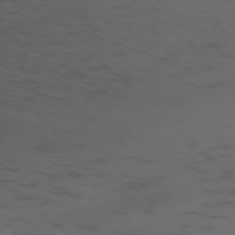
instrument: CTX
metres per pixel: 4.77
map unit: Ap
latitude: -76.4629
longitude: -65.7261
